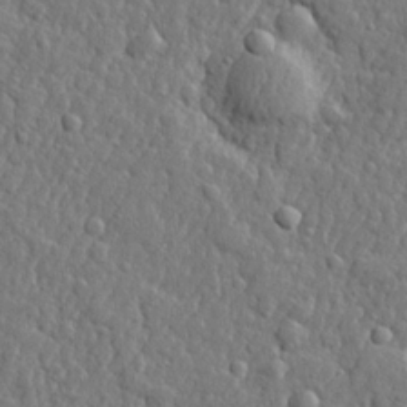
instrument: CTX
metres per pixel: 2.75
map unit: lHvf
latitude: 22.6868
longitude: 143.3320
